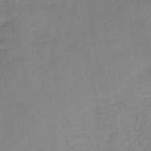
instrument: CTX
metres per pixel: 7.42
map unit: HNb
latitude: -46.1605
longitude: -38.2145
